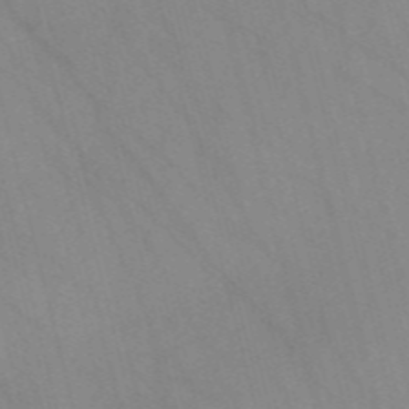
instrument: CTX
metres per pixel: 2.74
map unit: Nve
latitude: -57.6155
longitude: 63.6533
